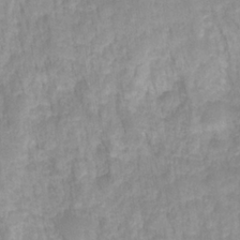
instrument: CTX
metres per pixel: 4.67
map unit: HNhu
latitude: -27.5588
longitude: 73.3698
